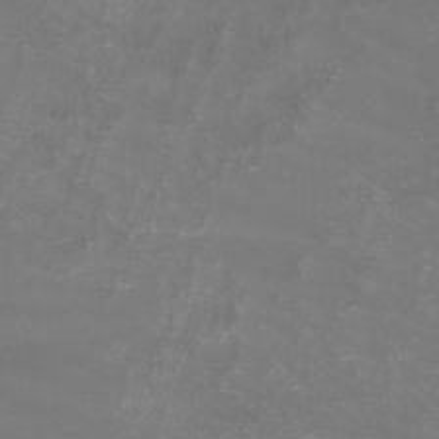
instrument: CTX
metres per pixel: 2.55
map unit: Htu
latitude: -11.7100
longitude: -72.9136
